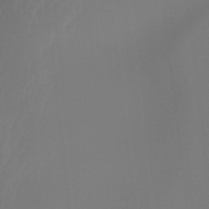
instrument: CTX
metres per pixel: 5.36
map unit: Hto
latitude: -8.0661
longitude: -50.4034
